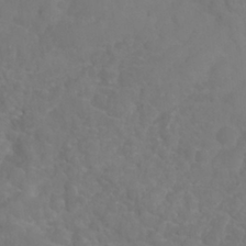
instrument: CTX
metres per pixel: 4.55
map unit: Nhu
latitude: 27.9528
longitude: -55.3293
